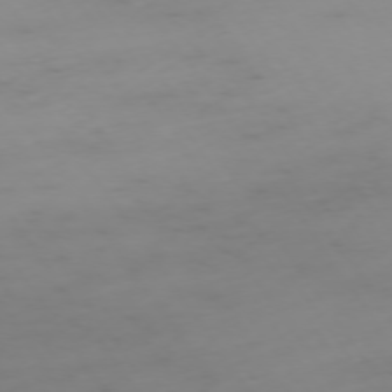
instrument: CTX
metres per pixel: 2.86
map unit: Ap
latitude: -74.2740
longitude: -80.0255
